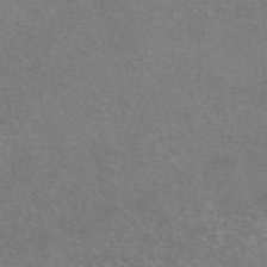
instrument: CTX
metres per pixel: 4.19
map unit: eAb
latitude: 47.3671
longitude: 105.7855
